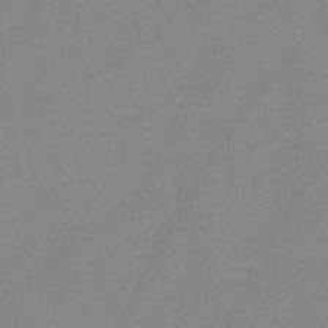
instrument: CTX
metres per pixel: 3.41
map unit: HNb
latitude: -45.8422
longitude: -39.0080
